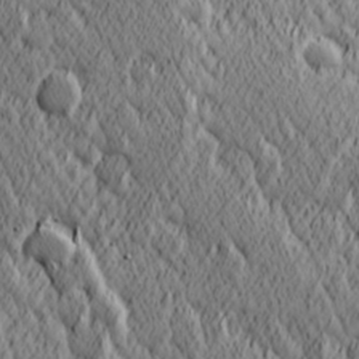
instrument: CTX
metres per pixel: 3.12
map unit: Hve
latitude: 25.8205
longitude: 145.7856
